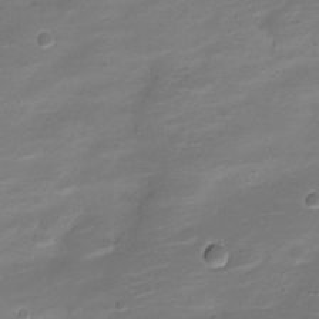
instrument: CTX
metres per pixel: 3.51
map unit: Nve
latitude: -21.0675
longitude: 104.5573
